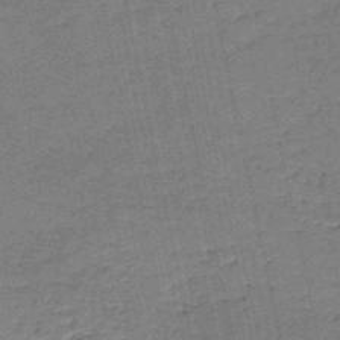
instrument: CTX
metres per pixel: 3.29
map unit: HNb
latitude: -50.9164
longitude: -49.8394
